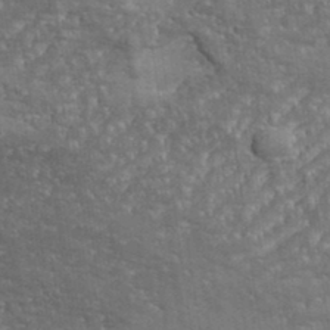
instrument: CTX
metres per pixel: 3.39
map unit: eHh
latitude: 36.1767
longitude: -133.6505
